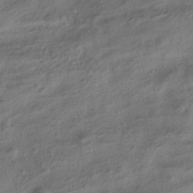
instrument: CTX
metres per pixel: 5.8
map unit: ANa
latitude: -39.0109
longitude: 97.5021
